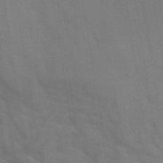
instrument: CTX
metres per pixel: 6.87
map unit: Hto
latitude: 39.2726
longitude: -42.1578
